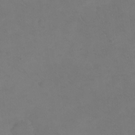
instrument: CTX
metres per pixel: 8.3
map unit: eHh
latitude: -8.7652
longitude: -67.3481
